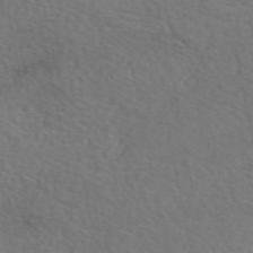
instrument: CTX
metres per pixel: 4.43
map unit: eAb
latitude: 51.0458
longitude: 110.9163
